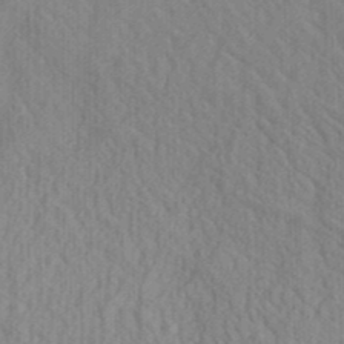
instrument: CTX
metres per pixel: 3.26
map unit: Aa
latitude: 29.7638
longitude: -138.6113
